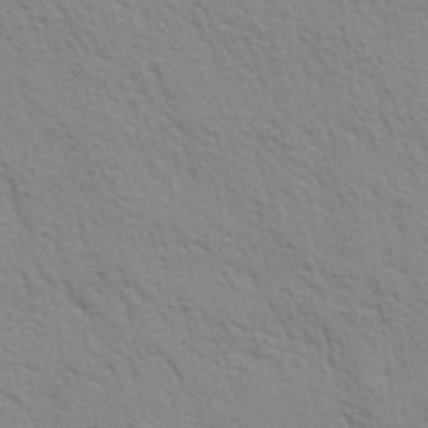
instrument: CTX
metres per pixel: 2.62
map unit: Ave
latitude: 20.3279
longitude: -140.3278
